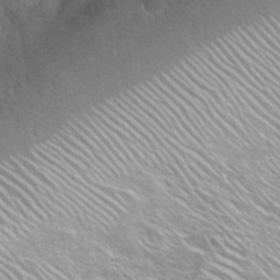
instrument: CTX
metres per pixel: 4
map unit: Nhu
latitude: 31.6505
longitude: -50.4979
